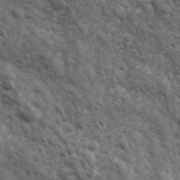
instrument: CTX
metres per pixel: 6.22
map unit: Ave
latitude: 17.3104
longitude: -132.3089
